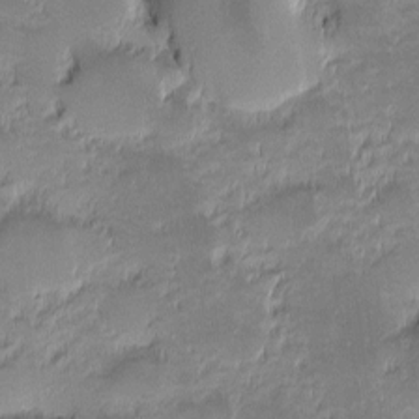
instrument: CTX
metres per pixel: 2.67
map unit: eHh
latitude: -1.8423
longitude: -85.7639
